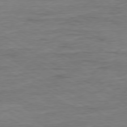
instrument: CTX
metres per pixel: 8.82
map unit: Ap
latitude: -79.5966
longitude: -83.8772
